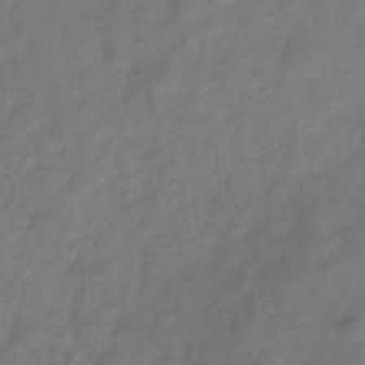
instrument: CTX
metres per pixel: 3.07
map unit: Hve
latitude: -33.0487
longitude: 90.0661
